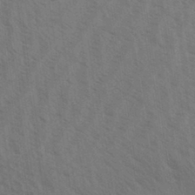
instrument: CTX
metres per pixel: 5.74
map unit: Aa
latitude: 31.6883
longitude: -139.2915
